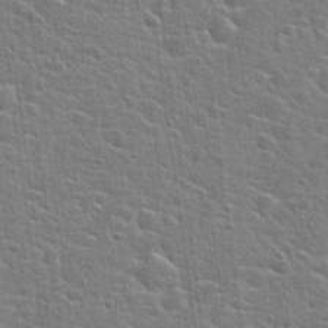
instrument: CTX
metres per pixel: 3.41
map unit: Hto
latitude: 22.4790
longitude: -44.3656
